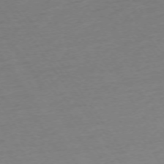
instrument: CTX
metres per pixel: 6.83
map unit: Ap
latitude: -73.8611
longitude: -85.4049
